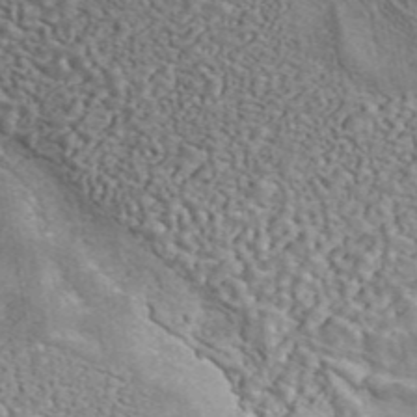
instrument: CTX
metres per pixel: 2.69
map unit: eAb
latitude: 42.5924
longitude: 105.6155
